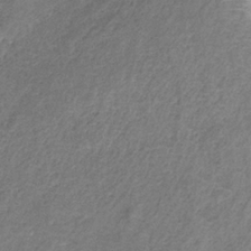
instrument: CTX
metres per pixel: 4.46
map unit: HNb
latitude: -32.7652
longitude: 59.1242
